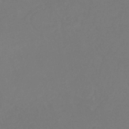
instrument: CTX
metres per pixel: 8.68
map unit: eHb
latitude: -30.7274
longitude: 66.3495
